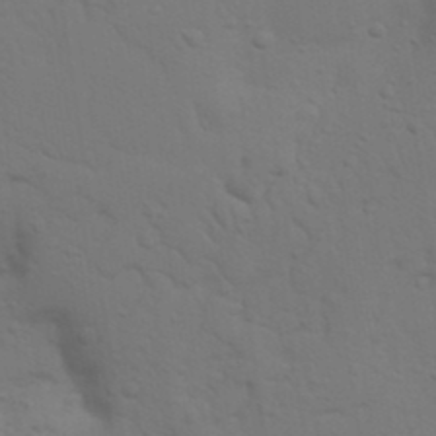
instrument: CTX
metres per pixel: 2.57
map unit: Nhu
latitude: 23.1025
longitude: -73.3671
